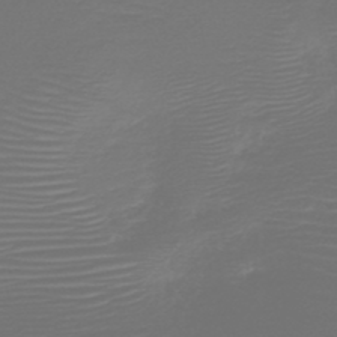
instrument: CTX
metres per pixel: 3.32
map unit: HNb
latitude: -47.8422
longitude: -44.7435
